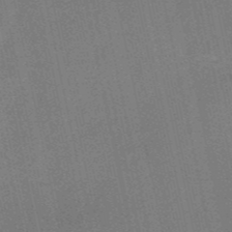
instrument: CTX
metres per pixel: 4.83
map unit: HNb
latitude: -52.7085
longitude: -46.6113
